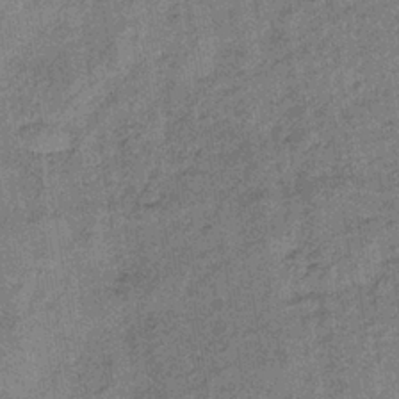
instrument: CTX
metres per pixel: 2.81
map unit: lHb
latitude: -35.9367
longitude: 64.5196
